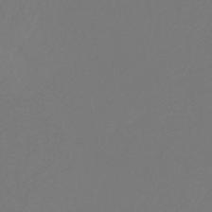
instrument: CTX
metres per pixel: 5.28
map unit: eHb
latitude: -30.6707
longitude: 66.3117
